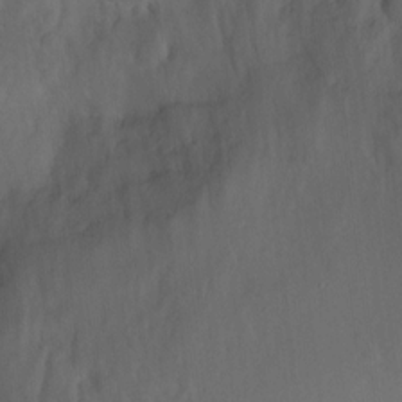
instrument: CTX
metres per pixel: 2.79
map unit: Nhu
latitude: 9.1592
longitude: -22.5546
